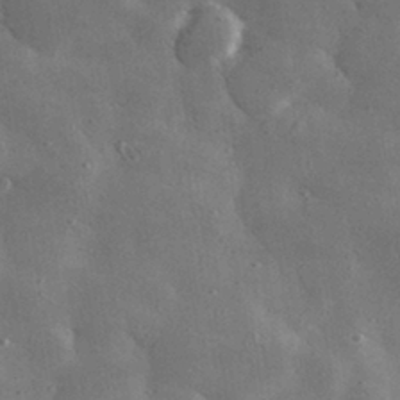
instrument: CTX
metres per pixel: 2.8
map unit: lHvf
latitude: 31.7072
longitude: -88.9892
